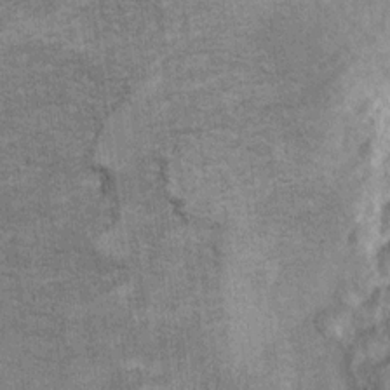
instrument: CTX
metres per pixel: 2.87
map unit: Ht
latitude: 8.5357
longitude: -36.1955
